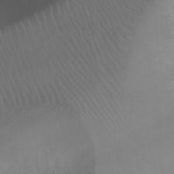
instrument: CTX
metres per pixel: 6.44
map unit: Ht
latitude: -7.3887
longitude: -19.9150
